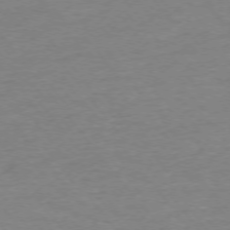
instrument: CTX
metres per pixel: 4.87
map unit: Ap
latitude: -75.5022
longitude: -81.8583
